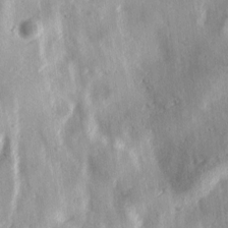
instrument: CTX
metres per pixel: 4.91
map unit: Ave
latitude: 17.5182
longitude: -133.4426
